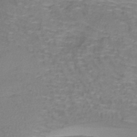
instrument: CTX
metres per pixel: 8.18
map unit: lHb
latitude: -41.8611
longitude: 58.7463
